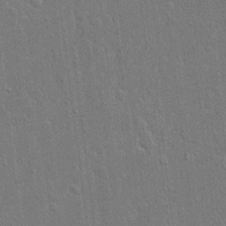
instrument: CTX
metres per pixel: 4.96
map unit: eHh
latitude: 15.1593
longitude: -68.8758
